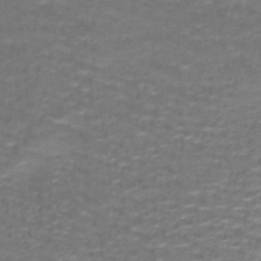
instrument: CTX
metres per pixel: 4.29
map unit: lHb
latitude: -42.8219
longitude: 58.3117
